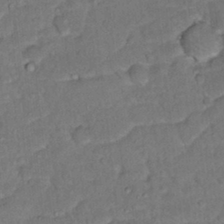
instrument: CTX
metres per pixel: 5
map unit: Hto
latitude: 16.1767
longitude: -35.5938
